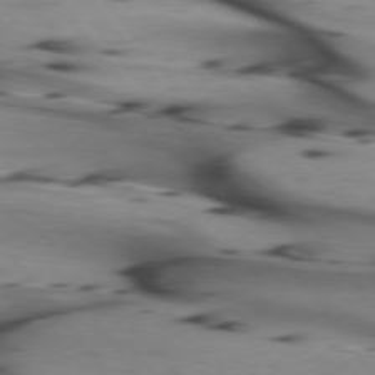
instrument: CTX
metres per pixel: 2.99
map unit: lApd
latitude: 74.9136
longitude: -65.4048
